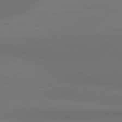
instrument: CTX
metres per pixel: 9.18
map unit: lApd
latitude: 81.1025
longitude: 153.3320
